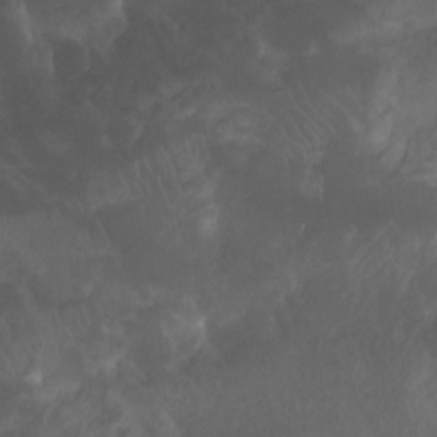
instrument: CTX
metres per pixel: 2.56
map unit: Nhu
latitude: -12.0661
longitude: -74.4979
